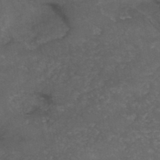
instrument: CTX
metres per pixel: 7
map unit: HNb
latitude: -44.8219
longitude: -37.3293
